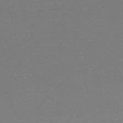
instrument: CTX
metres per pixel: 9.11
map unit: eHh
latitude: -44.4440
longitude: -29.2159
